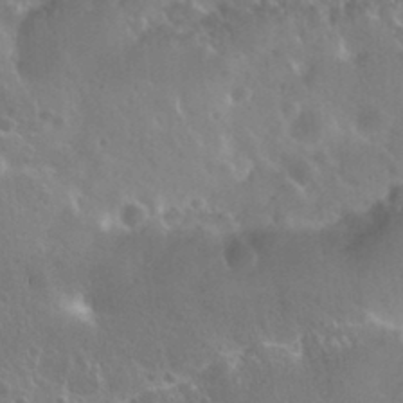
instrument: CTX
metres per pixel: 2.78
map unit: Nhu
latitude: 25.7827
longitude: -57.9150
